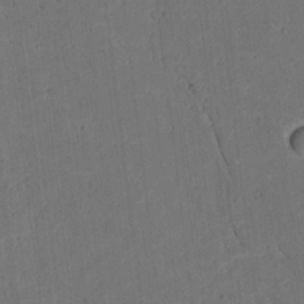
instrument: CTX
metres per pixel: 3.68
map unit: lAvf
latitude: 9.4615
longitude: 167.7289
